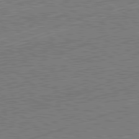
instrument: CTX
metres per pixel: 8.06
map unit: Hpe
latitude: -82.3306
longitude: 19.0297
